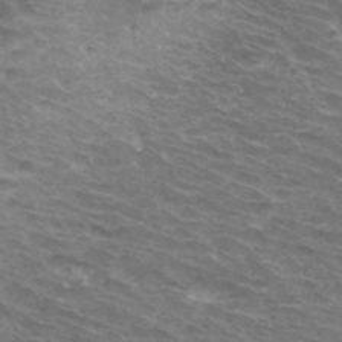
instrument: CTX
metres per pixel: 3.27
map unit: Hto
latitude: 33.4049
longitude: -41.3670
